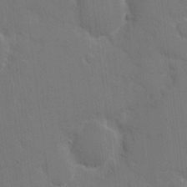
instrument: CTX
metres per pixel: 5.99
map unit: eHh
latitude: 6.8191
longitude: -67.4048
